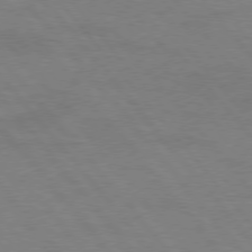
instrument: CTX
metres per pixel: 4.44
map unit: Hpe
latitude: 75.4615
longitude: -141.9339
